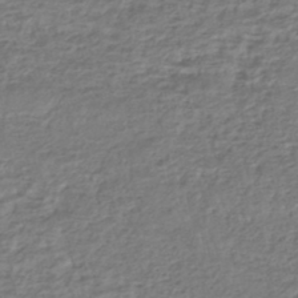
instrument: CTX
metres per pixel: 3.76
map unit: HNhu
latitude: -46.3117
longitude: 103.2187
